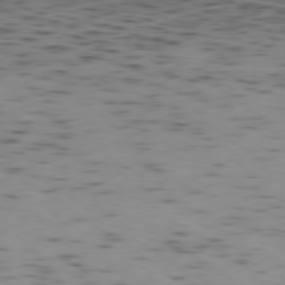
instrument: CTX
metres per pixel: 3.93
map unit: Ap
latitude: -79.2187
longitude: -72.3468
